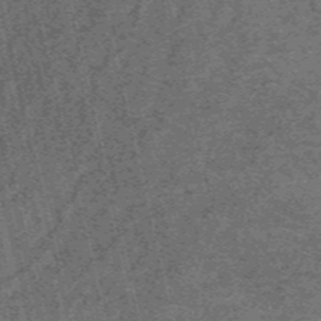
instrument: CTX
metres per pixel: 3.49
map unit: HNb
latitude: -55.6533
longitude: -45.6883
